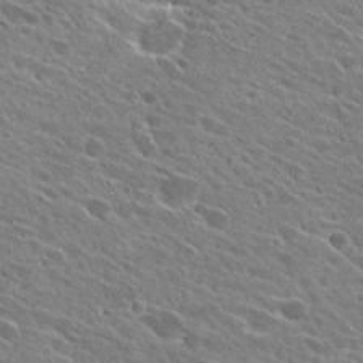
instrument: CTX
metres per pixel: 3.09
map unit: Hto
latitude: 28.1955
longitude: -43.3482
